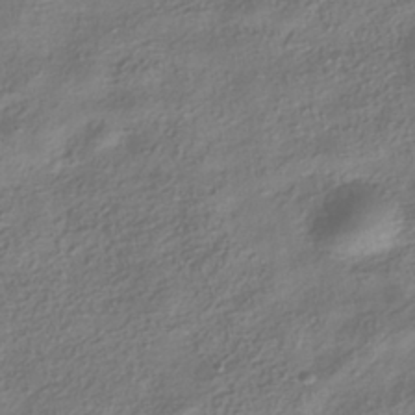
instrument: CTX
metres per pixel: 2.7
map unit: HNhu
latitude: -40.1039
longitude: 101.5777
